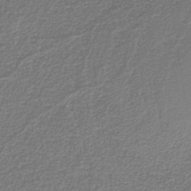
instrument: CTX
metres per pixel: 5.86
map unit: eAb
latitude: -39.4832
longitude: 51.9745
